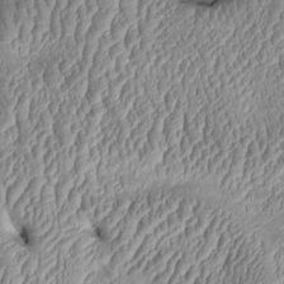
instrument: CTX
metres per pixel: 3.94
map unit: Htu
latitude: 2.2144
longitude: 149.1431
